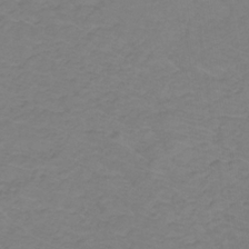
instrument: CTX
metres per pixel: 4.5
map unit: lHb
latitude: -31.1998
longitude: 64.9920
